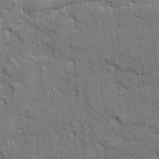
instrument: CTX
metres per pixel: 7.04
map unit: Ave
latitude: 20.4034
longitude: -128.7057
